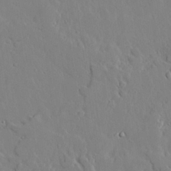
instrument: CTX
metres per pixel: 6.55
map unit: lAvf
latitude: 24.6679
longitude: -110.6680
